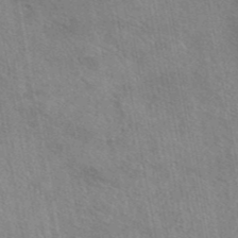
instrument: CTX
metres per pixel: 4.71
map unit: eAb
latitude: 42.9703
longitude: 113.5588
